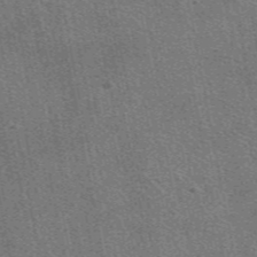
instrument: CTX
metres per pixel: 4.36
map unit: eAb
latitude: 48.1956
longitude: 114.9353
